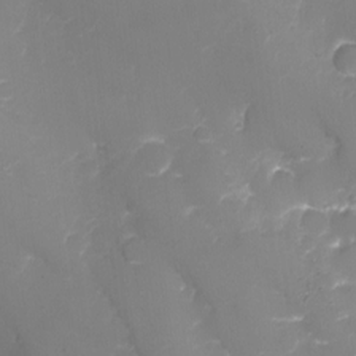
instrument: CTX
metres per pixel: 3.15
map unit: Aa
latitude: -13.5588
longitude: -67.5749
